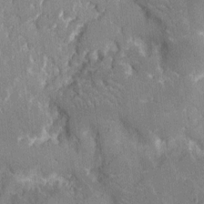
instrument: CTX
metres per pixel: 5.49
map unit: eHh
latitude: 8.4412
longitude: -68.2523
